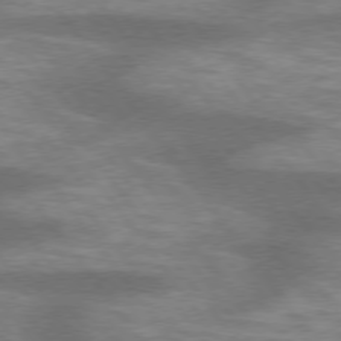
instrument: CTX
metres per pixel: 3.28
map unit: lApd
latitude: 75.4804
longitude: -57.2725
